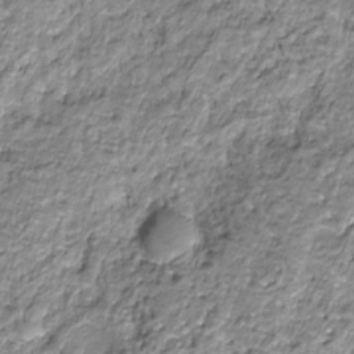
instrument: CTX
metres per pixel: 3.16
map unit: HNhu
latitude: -21.9556
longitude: 85.0486
